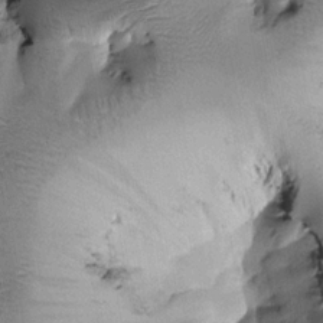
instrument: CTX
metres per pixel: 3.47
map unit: Htu
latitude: -0.1984
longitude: 172.7652
